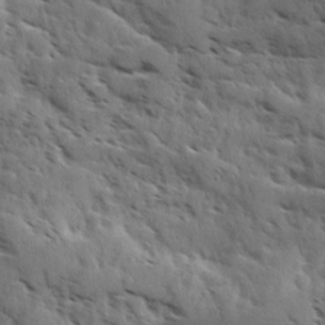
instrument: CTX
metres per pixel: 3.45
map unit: Ave
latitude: 10.8758
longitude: -102.8569
